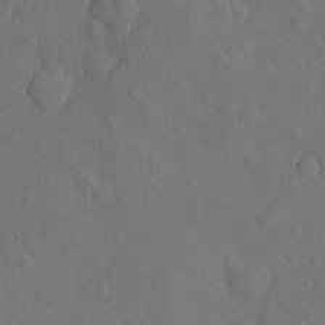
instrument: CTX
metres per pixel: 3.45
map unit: eHh
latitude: 5.3293
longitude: -74.6679
